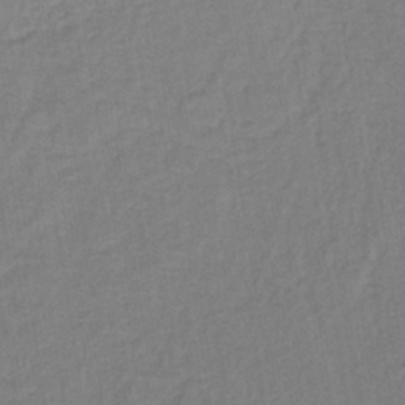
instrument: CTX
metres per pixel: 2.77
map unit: lHb
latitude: -38.0661
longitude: 59.0108
